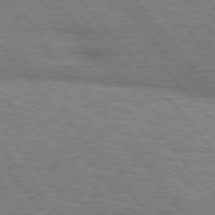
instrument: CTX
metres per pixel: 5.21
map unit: Hpe
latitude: 75.6505
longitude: -140.5167
